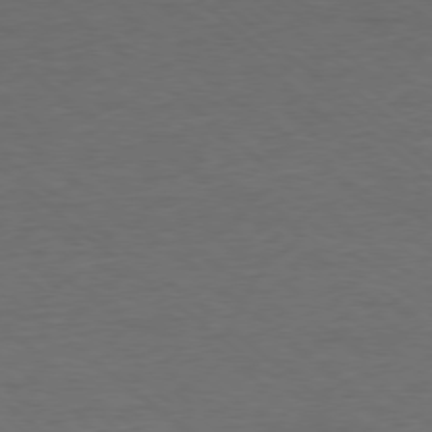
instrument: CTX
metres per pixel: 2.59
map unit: Ap
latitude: -78.2928
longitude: -92.6868
